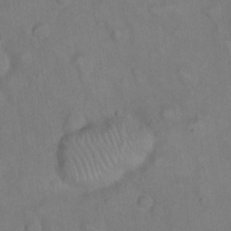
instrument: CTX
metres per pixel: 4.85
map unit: eHh
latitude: 22.1767
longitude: -62.1011
